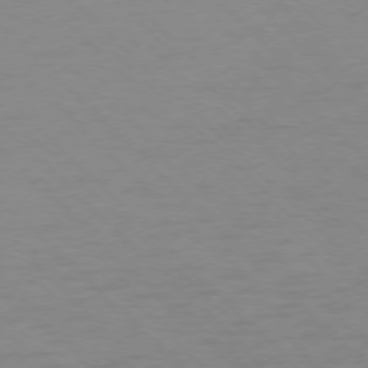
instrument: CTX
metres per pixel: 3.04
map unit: Ap
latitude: -76.3684
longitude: -78.1011
